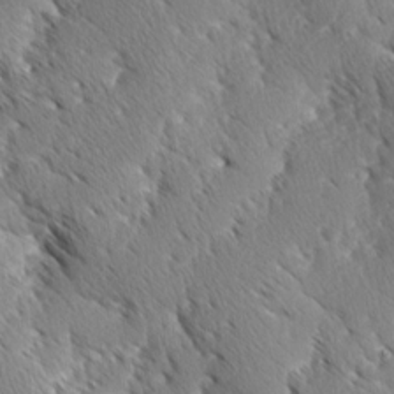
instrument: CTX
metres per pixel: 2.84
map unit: lAa
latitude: -3.5777
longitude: -129.7638
